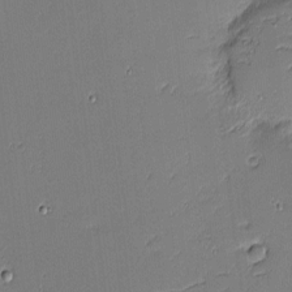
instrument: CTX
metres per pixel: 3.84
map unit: eHh
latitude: -3.7666
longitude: -81.5560
